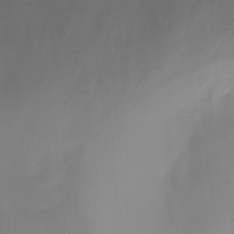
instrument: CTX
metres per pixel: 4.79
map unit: Ht
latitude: -12.3495
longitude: -49.5560
